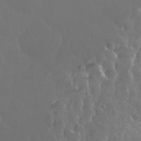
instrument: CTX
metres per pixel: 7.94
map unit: eHh
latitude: 33.9528
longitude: -58.3845
